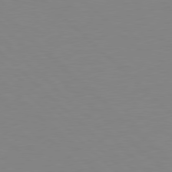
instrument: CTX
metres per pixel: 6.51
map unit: Hpe
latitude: 78.4412
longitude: -164.3089
